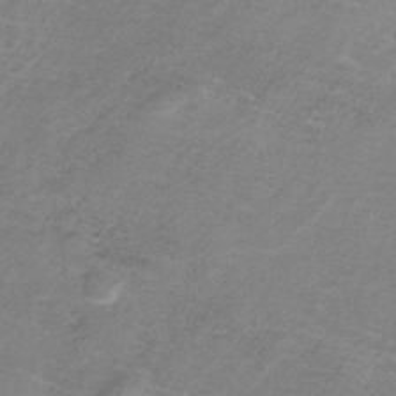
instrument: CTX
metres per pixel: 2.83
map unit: HNb
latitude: -33.5588
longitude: 57.5777
